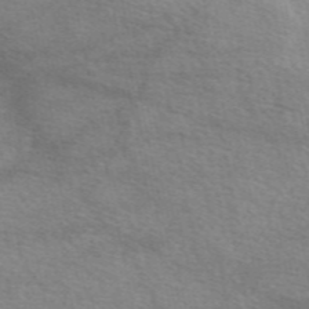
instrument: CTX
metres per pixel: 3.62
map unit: eAb
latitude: 49.9528
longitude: 120.8219
